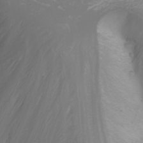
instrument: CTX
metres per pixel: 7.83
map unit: Nhu
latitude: -0.6897
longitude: -79.6505
